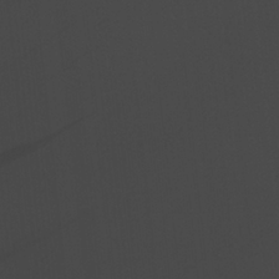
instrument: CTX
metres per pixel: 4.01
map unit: lHvf
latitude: 21.6316
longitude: 142.1605
